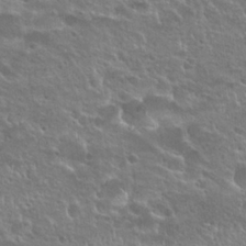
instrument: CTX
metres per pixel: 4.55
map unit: Nhu
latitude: 24.8946
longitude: -50.6112
